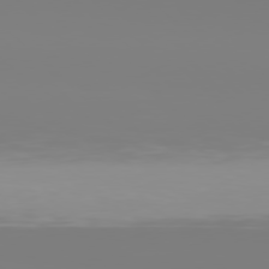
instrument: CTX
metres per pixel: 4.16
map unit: Hpe
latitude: 77.7827
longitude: -136.0255
